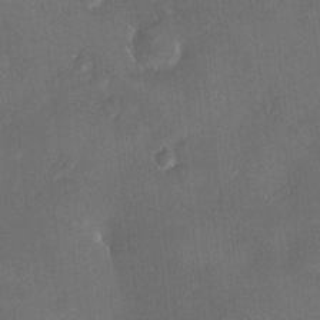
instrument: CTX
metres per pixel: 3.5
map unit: HNhu
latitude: 7.2915
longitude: 8.0472
